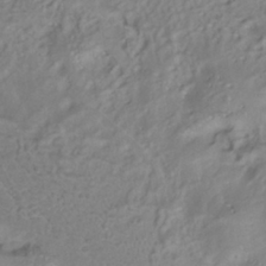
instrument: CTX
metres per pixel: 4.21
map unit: ANa
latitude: -39.0487
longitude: 95.4454
